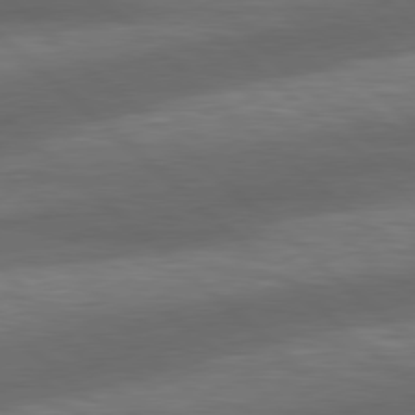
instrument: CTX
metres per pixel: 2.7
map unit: lApd
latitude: 79.1403
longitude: -116.7246
